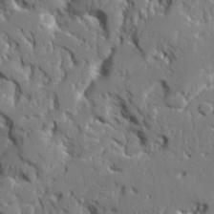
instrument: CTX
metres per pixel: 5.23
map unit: Ave
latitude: 23.1214
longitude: -129.8394
